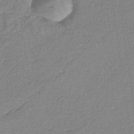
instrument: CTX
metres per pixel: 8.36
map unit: eHb
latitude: -38.6708
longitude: 78.6518
